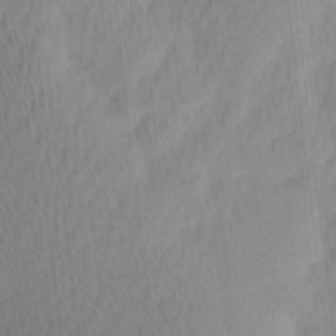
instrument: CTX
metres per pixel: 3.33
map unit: Ave
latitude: 12.3090
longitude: -107.0458
